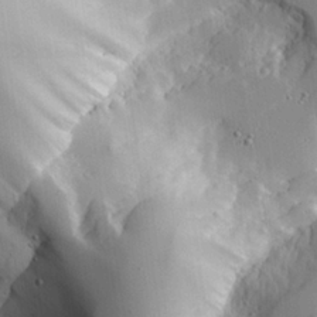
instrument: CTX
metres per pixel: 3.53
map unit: Aa
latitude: 25.3859
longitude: -127.3104
